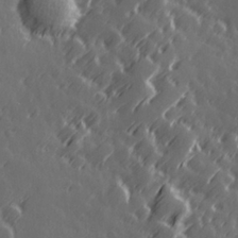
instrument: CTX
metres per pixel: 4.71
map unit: Hve
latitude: 26.8758
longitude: 145.8989
